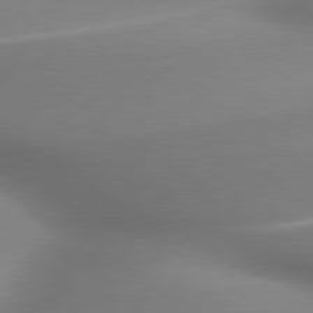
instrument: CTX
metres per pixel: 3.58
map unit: lApd
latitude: 79.8395
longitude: 179.5588
